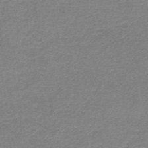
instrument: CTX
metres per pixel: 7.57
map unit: HNb
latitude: -44.5574
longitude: 52.5384
